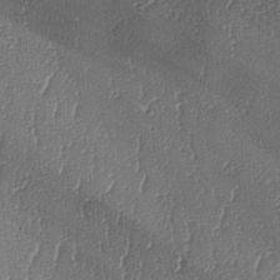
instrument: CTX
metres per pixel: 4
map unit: lAa
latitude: -7.8422
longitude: -129.5938
